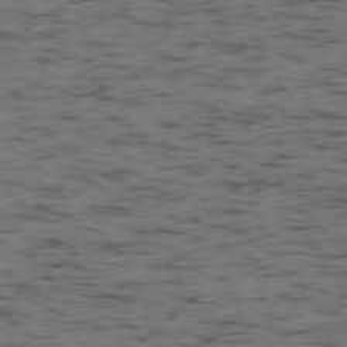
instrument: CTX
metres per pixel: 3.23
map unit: Ap
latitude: -76.0661
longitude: -61.4237
